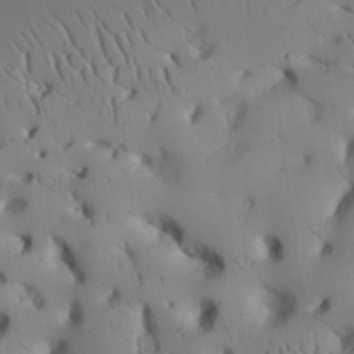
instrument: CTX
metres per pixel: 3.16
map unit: Aa
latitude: 26.4223
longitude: -137.0081
